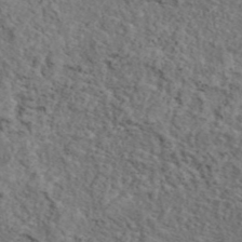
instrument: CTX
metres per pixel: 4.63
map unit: eAb
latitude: 43.5560
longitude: 112.8408
